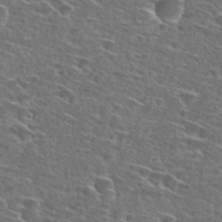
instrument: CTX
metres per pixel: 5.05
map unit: Hto
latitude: 27.4804
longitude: -46.7813
